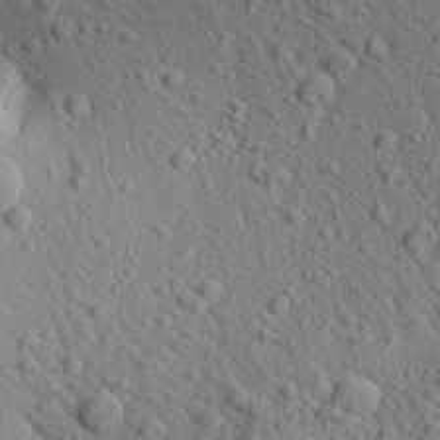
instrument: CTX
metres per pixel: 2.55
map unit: Aa
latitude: 27.1781
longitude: -142.2712
